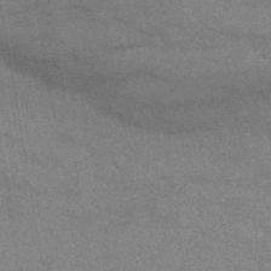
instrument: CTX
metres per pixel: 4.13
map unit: eHb
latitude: -43.9556
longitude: 86.4062
